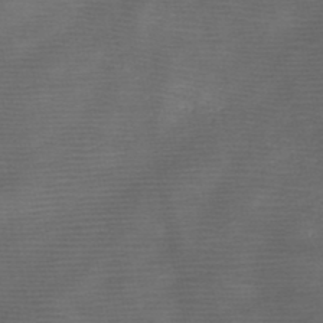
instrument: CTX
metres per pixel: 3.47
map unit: HNb
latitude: -48.1606
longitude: -40.9135
